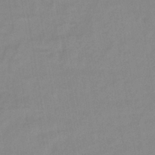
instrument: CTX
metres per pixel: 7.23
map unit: lHb
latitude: -40.2550
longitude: 74.2173
